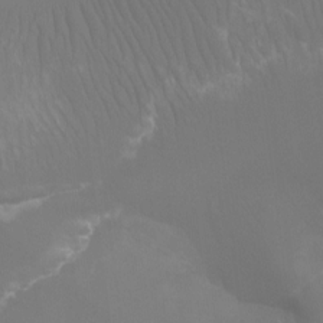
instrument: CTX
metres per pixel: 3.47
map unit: Ht
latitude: -7.4265
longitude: -31.5749
